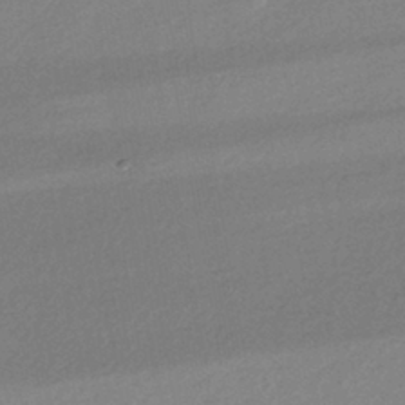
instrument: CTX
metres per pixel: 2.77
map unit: HNhu
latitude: -42.1605
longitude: 95.4832
